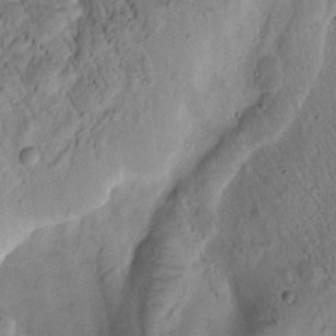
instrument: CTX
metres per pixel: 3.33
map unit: Htu
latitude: -1.7856
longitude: 170.9353
